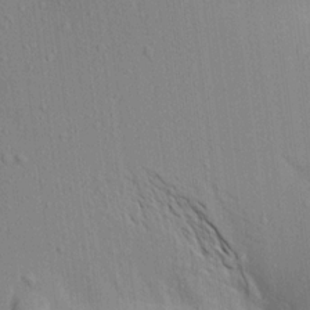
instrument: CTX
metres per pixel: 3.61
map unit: Aa
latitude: 17.7450
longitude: -149.1781
